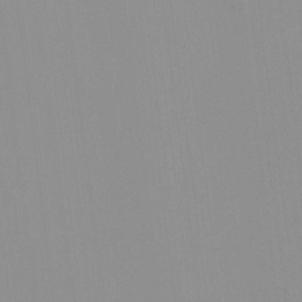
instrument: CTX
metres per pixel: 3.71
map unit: HNhu
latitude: -1.3132
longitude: -5.7639
